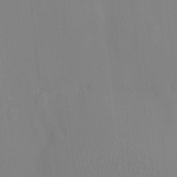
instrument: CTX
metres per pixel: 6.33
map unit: Htu
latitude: -6.8219
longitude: 175.3887
